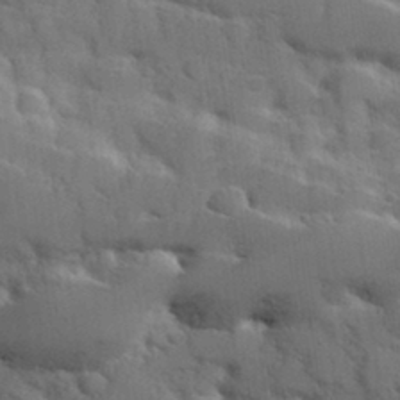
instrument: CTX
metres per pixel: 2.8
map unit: Hve
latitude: 31.3671
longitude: 151.3888
